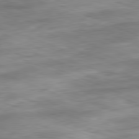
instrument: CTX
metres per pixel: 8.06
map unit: Ap
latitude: -81.9556
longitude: -80.8569
